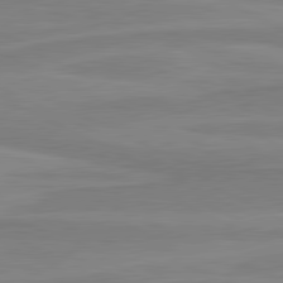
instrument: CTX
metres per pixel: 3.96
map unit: lApd
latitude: 81.1403
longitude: 170.1984
